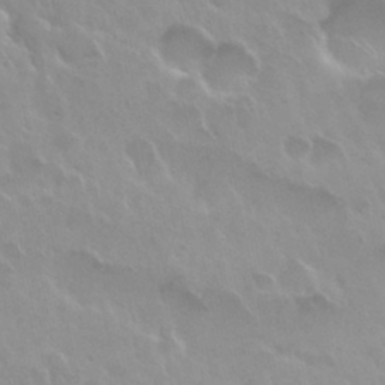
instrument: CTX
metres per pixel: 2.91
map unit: Nhu
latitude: 30.0633
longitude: -55.5560
